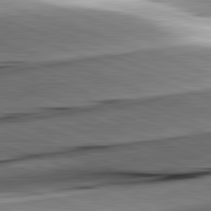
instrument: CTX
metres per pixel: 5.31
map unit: lApd
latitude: 82.0822
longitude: -151.5182
